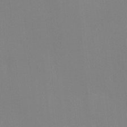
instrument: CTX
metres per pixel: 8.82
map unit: Ave
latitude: 2.5357
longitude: -112.9136
